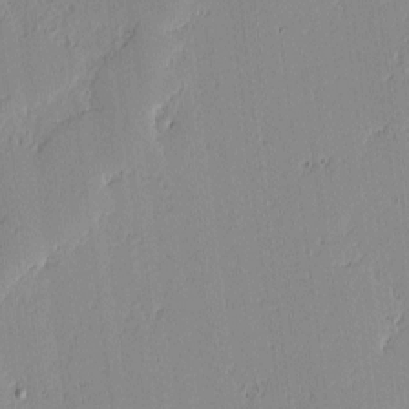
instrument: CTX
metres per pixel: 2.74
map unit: lAvf
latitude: -1.3132
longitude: -107.0081
